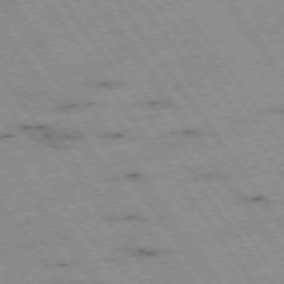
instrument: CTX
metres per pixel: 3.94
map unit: Hpe
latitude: -74.5574
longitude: 2.0849
